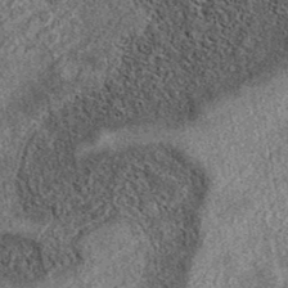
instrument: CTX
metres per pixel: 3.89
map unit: eAb
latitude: 37.7072
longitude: 108.6518
